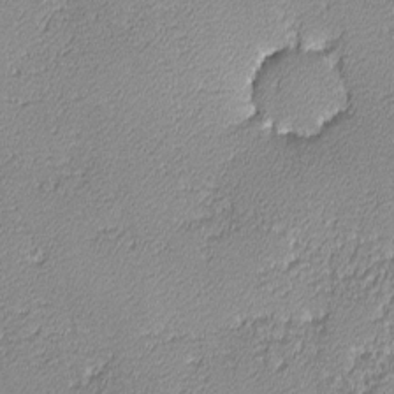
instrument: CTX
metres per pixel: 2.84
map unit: lHvf
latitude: -13.6722
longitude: -103.3481
